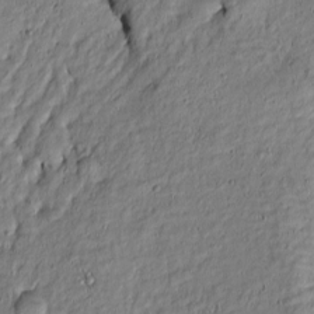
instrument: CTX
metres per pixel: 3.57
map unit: Htu
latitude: -6.8030
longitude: 144.5574
